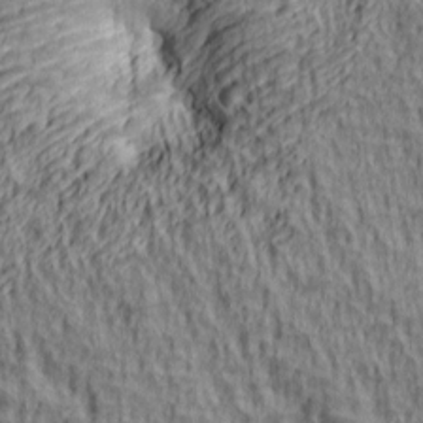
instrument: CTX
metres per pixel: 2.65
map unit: lAa
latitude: 5.0269
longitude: -114.8757
